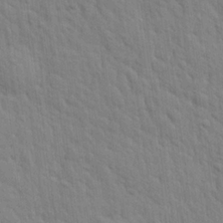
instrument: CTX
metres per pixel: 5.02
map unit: eHh
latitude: 24.2522
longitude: -79.5371
